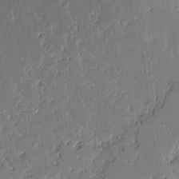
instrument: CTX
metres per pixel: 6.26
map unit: Aa
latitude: 11.4049
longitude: -128.3845
